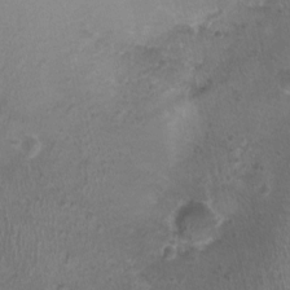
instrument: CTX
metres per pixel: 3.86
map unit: Nhu
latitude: 1.1592
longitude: -15.8584
